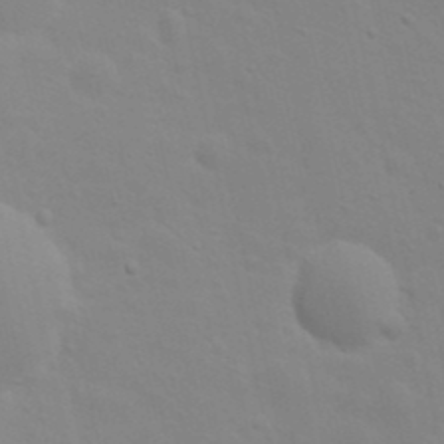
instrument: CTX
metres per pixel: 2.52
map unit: Nhu
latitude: 20.8002
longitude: -72.9136
